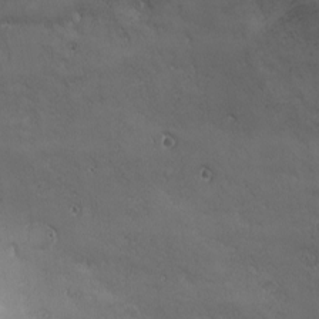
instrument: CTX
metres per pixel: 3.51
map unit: Ave
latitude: -7.3509
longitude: -121.8395
